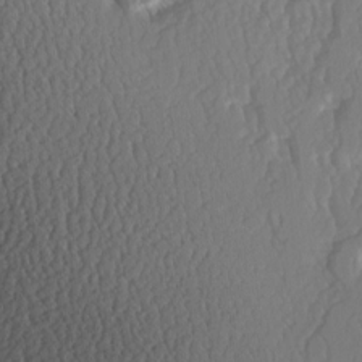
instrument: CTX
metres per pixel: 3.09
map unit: Hve
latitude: 2.8002
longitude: -121.7639
